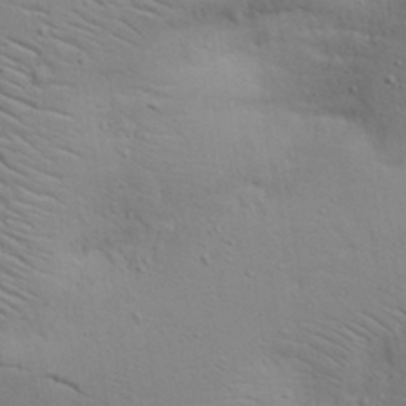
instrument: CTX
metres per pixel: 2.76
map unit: Aa
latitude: 16.8380
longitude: -125.4048
